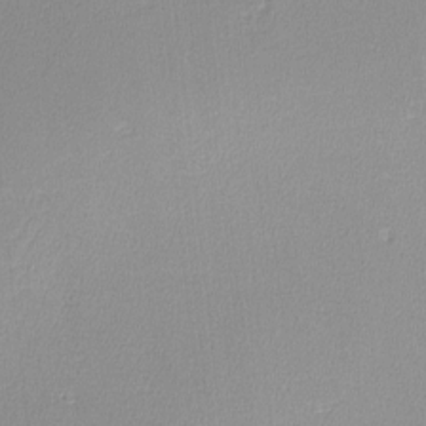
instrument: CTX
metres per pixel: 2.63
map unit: lHvf
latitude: -12.0472
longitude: -99.6693
